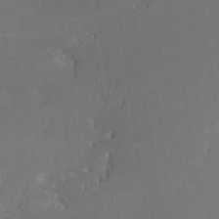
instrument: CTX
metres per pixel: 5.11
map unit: Nhe
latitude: -26.6707
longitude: -110.1767
